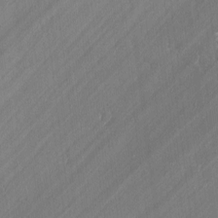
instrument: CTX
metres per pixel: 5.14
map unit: lAvf
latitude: -1.0109
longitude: -108.1388
